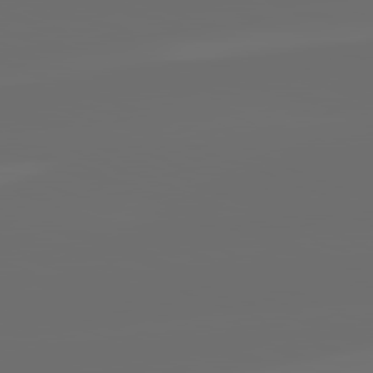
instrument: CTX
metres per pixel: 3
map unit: lApd
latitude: 82.2144
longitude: -164.7246
